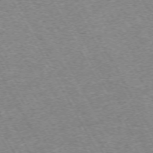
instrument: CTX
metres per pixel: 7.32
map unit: Hpe
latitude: -71.8989
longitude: 7.5210
